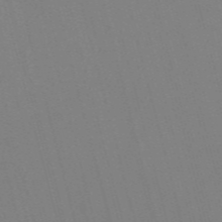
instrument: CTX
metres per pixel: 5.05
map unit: Nve
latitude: -57.9178
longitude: 62.0661
